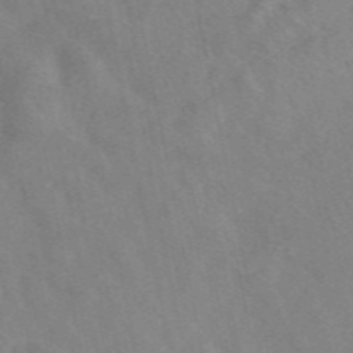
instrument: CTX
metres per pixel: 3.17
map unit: eAb
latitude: 47.8017
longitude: 119.6911
